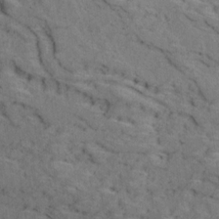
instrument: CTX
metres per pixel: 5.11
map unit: Ave
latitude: 18.7435
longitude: -135.1970
